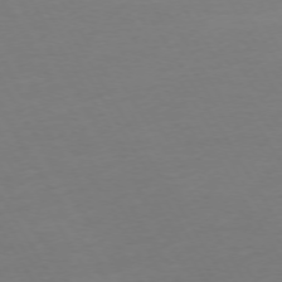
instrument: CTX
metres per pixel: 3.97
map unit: Ap
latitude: -75.3321
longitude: -69.3104
